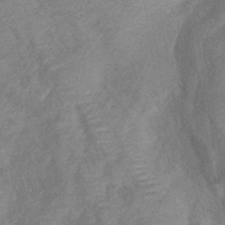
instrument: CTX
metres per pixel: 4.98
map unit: lHb
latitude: -40.2739
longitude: 77.2754
